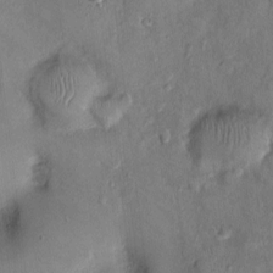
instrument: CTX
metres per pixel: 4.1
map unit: Nhu
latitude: 1.1970
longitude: -14.6491
